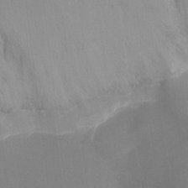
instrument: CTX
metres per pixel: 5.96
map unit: Nhu
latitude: -10.8219
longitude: -33.4426
